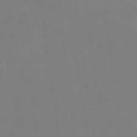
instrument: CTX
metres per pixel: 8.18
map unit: eHb
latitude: -38.2362
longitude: 75.3888
